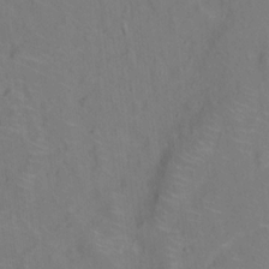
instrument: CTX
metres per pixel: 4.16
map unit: Nhu
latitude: 13.5371
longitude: -36.4412
